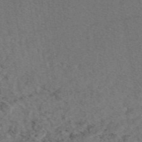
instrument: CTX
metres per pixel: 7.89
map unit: eAb
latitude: 47.7072
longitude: 111.8611
